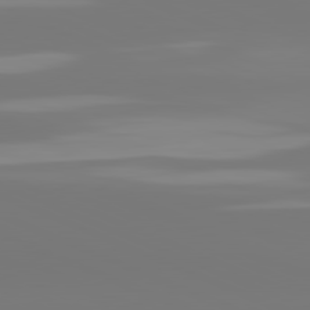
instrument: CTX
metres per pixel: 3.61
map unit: lApd
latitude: 81.5182
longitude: -150.2144
